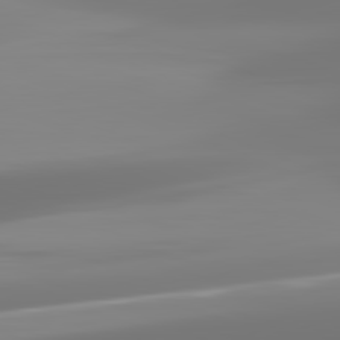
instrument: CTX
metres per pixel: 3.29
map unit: lApd
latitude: 82.1766
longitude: -150.5734
